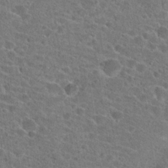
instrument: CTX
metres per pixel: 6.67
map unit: Hto
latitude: 22.5735
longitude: -43.3482
